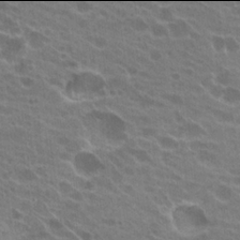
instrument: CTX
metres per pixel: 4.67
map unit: Hto
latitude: 21.9906
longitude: -38.5546
